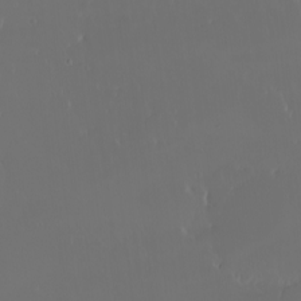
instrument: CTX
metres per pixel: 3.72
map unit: eHh
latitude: -2.5384
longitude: 20.0472
